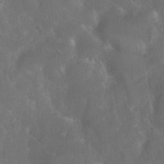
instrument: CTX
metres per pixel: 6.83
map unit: Nhu
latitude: 26.6869
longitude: -56.7624
